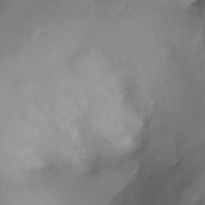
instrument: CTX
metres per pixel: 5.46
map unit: Ht
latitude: -17.3510
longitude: -44.4034
